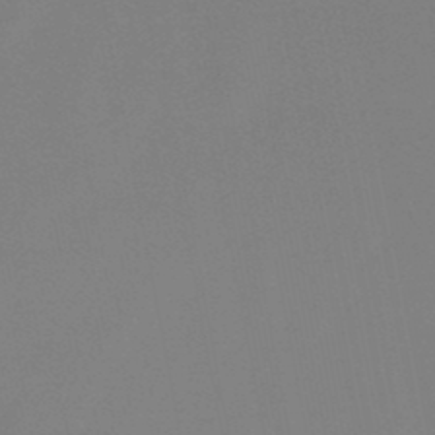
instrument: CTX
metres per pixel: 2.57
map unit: lHb
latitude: -48.8786
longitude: 69.3131
